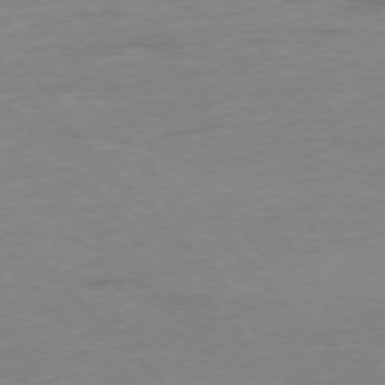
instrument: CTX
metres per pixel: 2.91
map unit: Ap
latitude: -77.1242
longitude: -89.2726
